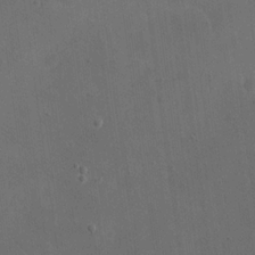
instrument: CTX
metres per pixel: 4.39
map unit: eHh
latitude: 19.2159
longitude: -65.6505
